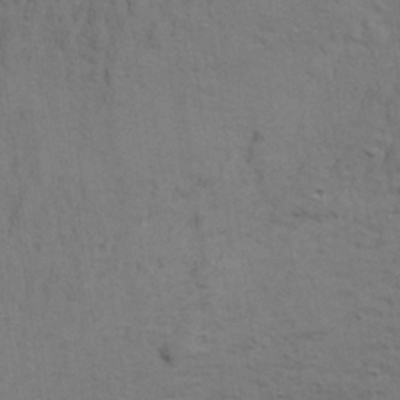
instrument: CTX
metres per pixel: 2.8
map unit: Aa
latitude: 23.8772
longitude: -148.7813
